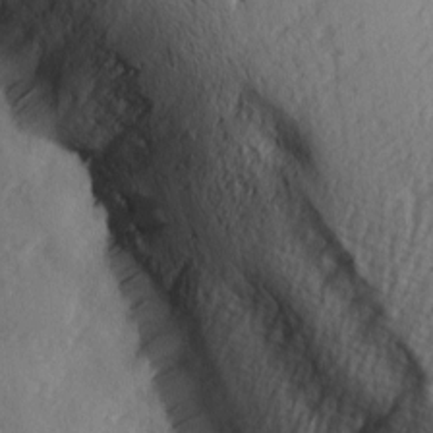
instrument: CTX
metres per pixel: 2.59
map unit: Ave
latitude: 2.0822
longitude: -111.1403
